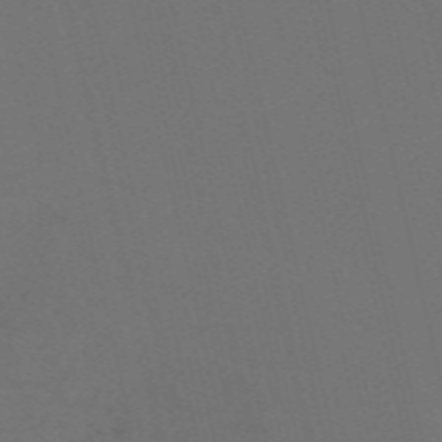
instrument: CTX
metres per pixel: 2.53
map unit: Nve
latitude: -59.6154
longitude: 60.9164
